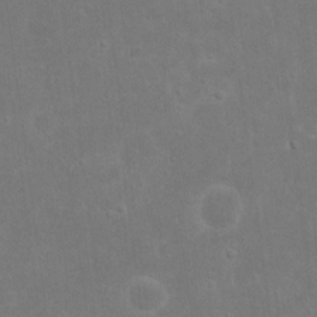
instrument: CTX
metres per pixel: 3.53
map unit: eHh
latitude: 17.3860
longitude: -72.6869
